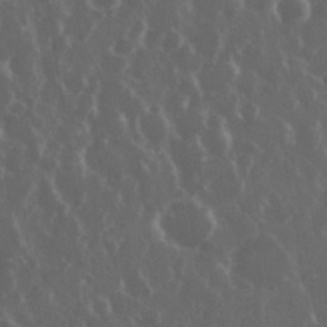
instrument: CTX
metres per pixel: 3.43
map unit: eHh
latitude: 34.0822
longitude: -59.1592
